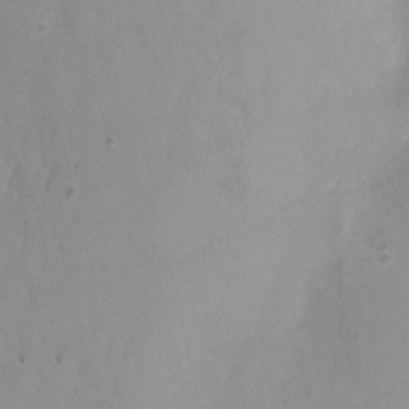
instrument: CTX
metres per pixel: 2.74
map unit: Nhu
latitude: -16.7841
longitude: -50.5167
